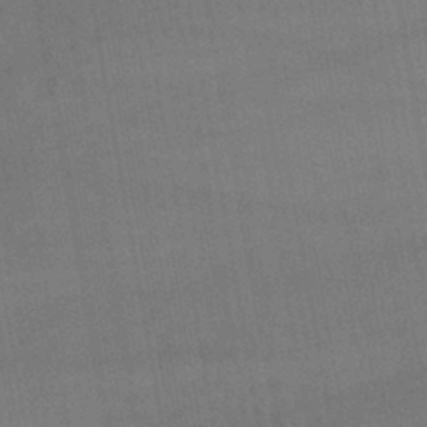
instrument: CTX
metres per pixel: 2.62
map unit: lHb
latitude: -42.1416
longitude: 65.8989
